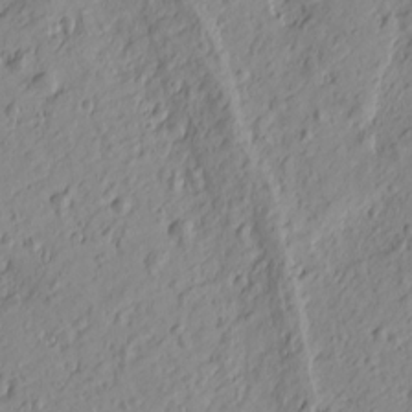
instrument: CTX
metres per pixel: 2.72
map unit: Htu
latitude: -0.5385
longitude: -175.0270
